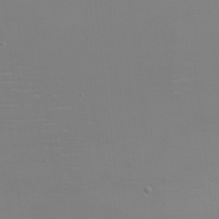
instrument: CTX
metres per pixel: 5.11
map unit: eHh
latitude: -5.3698
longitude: -83.6127
